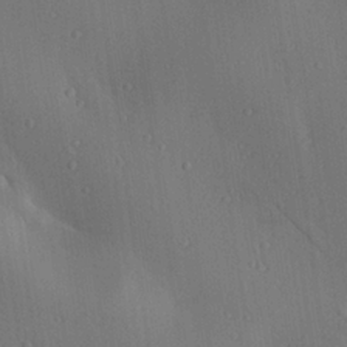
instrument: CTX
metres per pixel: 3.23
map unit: Aa
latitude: 23.1970
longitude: -137.4616
